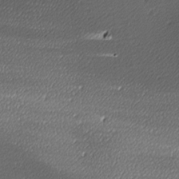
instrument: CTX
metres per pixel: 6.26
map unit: lAa
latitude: -10.4629
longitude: -126.6491
